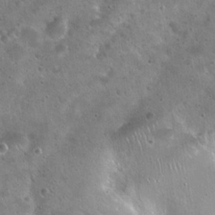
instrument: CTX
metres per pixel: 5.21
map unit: Hto
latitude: 22.4223
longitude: -54.7057
